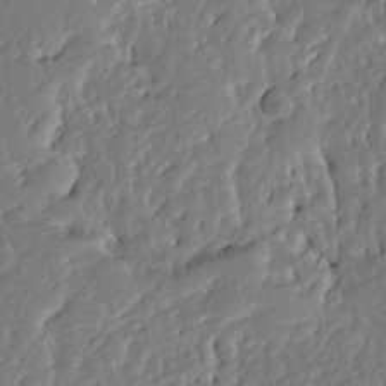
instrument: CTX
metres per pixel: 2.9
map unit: Ave
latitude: 12.7435
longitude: -135.7827
